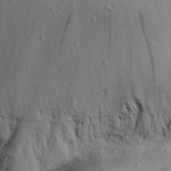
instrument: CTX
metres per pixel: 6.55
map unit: eHh
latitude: 24.7057
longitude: -70.5735
